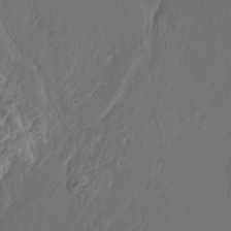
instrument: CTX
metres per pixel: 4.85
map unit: Htu
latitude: -7.1998
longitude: -70.9702
